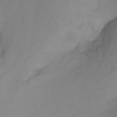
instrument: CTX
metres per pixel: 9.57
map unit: Nhu
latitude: -5.9178
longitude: -68.8191
